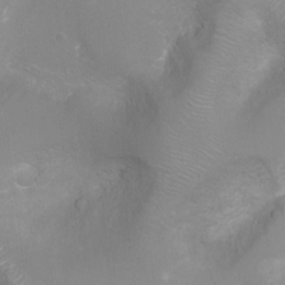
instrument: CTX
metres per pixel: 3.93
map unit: Ht
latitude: -16.0472
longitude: -40.4789
